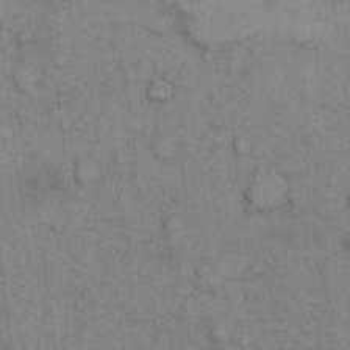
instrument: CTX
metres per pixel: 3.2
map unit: eHh
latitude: 6.8758
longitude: -64.3845
